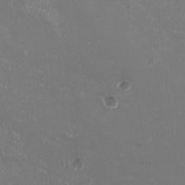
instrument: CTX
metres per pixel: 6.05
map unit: HNhu
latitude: -2.3495
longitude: -1.1781
